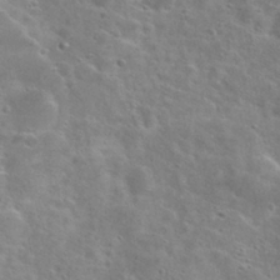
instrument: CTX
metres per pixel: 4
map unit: Nhu
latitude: 28.5357
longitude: -48.4601
